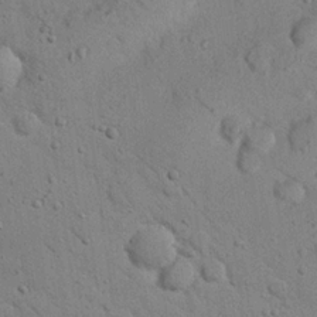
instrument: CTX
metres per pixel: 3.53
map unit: Nhu
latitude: 22.8380
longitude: -74.8002
